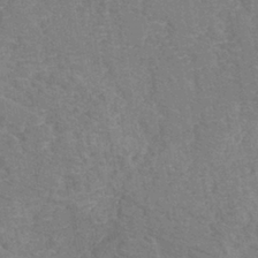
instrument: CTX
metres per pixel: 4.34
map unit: eHh
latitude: -40.5007
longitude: -29.8394
